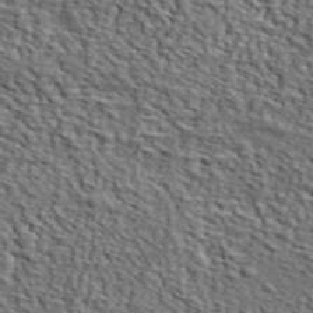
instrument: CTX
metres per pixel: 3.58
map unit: lHvf
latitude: 38.7435
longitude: -87.3104
